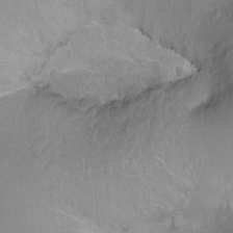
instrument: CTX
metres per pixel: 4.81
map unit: Nhu
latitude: -12.1228
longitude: -35.9150
